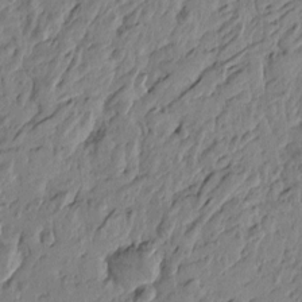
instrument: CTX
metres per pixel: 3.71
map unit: Htu
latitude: -4.9163
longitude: 179.1998
